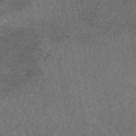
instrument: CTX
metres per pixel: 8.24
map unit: eAb
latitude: 45.2159
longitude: 123.5777
